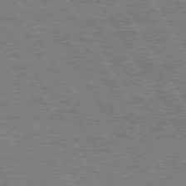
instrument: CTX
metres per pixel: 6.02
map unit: Hpe
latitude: 75.0647
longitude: -154.6679
